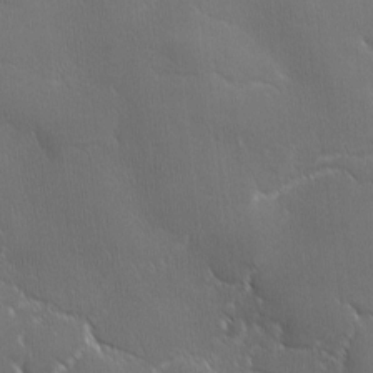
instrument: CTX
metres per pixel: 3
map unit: Ave
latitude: 1.7449
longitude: -113.7072
